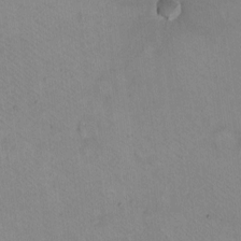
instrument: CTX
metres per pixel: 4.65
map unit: eHh
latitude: -9.8611
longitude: -67.8205
